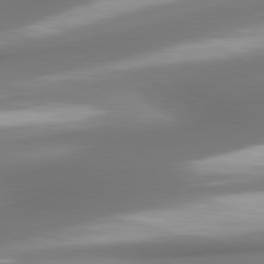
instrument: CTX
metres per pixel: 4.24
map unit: lApd
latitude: 80.1578
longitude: 179.6533
